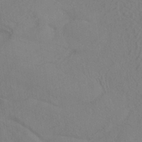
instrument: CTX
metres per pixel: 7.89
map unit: ANa
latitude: -38.2929
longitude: 95.7099
